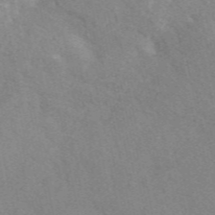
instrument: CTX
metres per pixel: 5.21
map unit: eAb
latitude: 49.4237
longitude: 118.4818
